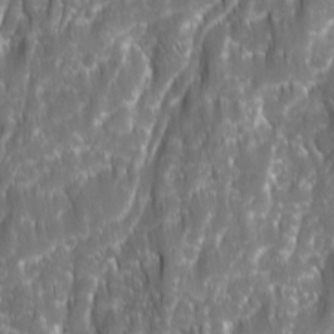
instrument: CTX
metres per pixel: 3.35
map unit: Ave
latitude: 15.7828
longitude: -134.1011
